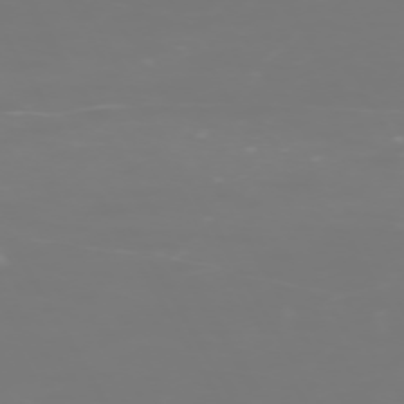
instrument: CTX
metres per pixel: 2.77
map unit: Hpe
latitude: -73.3509
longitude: 3.9745
